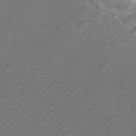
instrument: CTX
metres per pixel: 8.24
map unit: Htu
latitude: -10.7841
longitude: -72.9325
